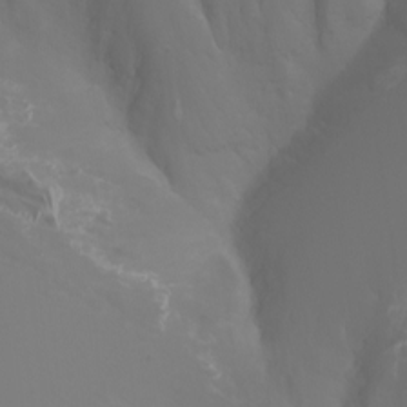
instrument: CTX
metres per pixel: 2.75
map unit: Nhu
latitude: -4.7841
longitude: -73.0648
